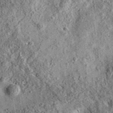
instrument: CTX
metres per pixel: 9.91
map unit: eAb
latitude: 36.4601
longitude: 109.7478
